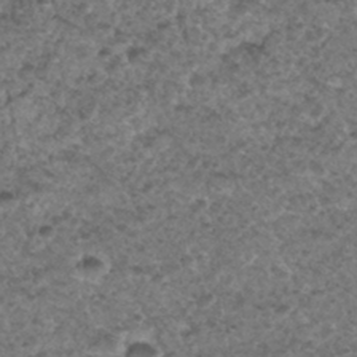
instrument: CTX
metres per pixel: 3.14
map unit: Hto
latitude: 32.2711
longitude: -49.5749
